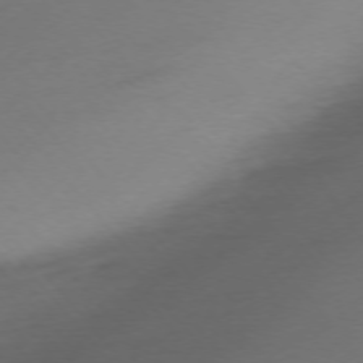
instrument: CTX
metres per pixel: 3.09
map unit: Ap
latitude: -75.5399
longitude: -71.4615
